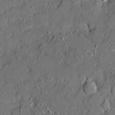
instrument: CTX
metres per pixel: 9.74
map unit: Ave
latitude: 19.0647
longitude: -128.8947
